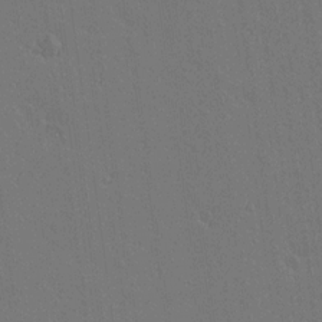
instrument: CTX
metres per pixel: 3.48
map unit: lAvf
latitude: 15.3293
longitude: -126.8758
